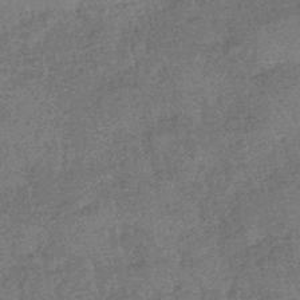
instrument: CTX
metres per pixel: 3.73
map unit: lHb
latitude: -42.8030
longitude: 80.1417
